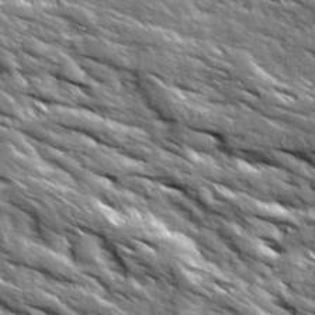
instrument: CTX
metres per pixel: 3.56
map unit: Ave
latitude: 19.4993
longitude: -135.4993
